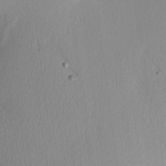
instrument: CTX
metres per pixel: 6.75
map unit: Nhu
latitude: 1.9528
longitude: -77.5749
